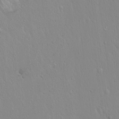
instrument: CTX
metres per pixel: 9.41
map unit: Hto
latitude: 17.8583
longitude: -57.7449
